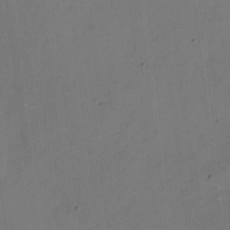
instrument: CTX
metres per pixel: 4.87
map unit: eHh
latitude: 4.8002
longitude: -66.0255
